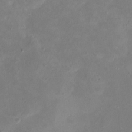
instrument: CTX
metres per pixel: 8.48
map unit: eHh
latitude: -5.3887
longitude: -77.8583
